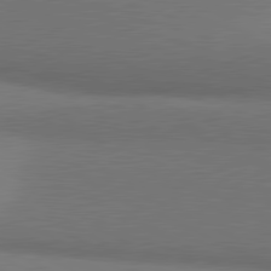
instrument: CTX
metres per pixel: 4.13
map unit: lApd
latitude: 81.2348
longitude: 154.1228
